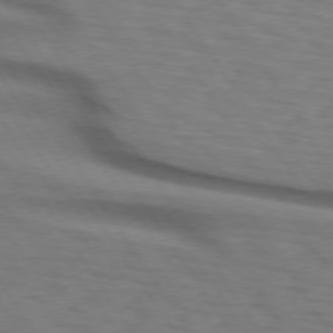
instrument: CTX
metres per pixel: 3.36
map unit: lApd
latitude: 74.1767
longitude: -77.4804
